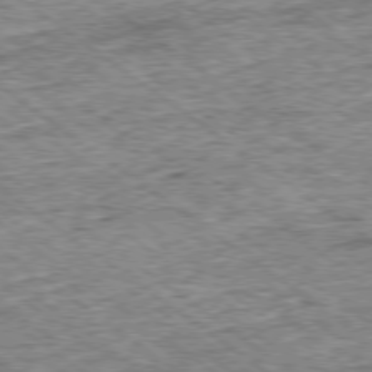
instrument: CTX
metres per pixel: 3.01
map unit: Ap
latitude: -78.8786
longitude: -85.6127
